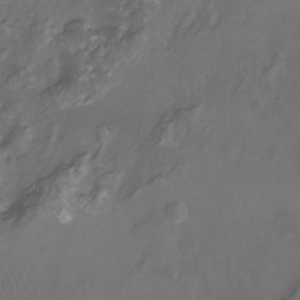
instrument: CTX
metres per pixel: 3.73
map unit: Nhu
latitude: -12.0283
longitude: -40.8946
